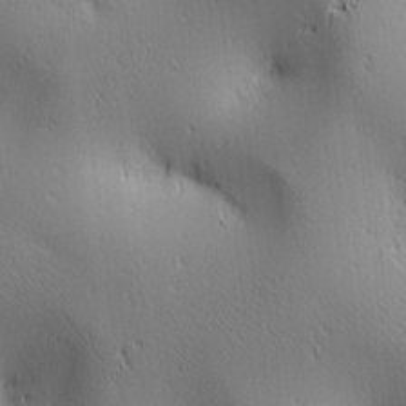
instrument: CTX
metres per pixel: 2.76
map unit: lAa
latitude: 2.9513
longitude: -117.5371
